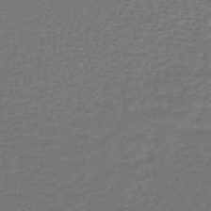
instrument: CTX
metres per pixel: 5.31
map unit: lHb
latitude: -41.9745
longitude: 72.3684
